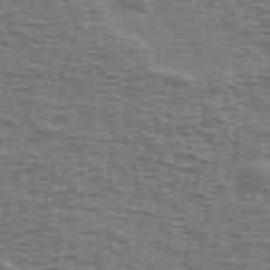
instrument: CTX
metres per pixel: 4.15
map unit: Ave
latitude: 38.8947
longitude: -113.9339
